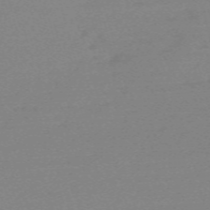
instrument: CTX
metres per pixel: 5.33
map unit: eHh
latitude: -61.1998
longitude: 52.1416
